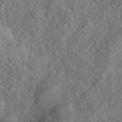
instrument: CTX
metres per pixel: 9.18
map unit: eHh
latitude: 40.7813
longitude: -57.1970
